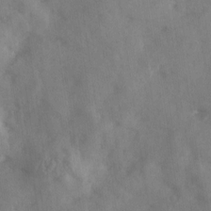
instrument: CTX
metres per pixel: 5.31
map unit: Ave
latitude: 18.3089
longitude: -131.1404
